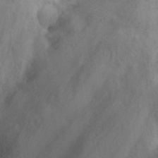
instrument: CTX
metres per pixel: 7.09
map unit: eHh
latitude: 26.5546
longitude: -65.9528
